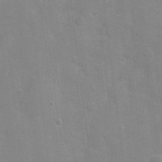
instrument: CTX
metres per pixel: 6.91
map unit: Nhu
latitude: 2.2333
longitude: -16.8758
